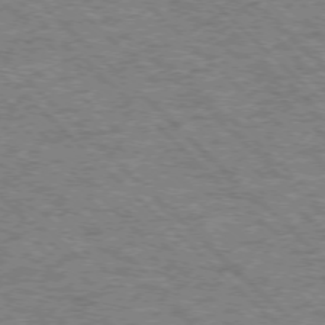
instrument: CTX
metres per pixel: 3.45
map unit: Ap
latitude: -76.0850
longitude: -80.0822
